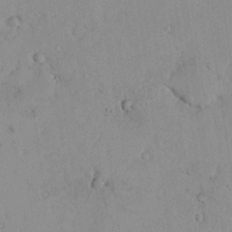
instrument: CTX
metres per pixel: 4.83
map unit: lHvf
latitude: 13.7828
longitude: 179.0297
